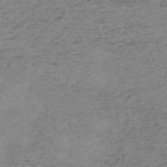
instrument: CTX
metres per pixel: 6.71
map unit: HNb
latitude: -56.2739
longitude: -44.2711
